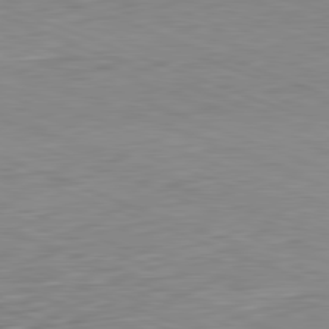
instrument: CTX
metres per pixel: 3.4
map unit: Hpe
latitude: -82.4251
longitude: 14.6330
